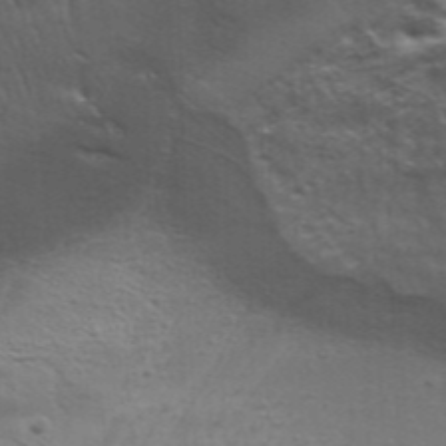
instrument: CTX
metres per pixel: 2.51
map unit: Aa
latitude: 34.0444
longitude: -136.1389
